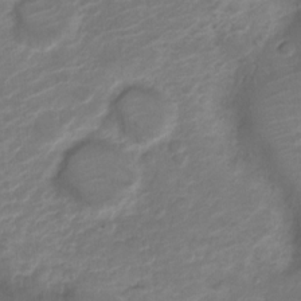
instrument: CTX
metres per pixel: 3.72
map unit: Nve
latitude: -19.5210
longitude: 106.7652
